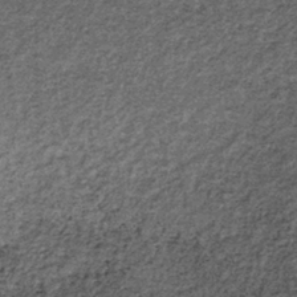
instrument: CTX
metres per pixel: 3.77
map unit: lHb
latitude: -38.8786
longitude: 66.4440
